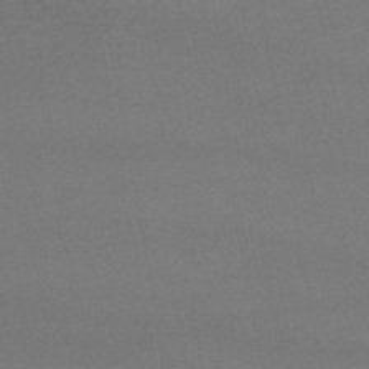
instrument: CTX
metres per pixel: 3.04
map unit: lHb
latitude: -46.1605
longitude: 67.6722
